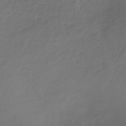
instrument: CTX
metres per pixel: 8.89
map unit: lHb
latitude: -39.2565
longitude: 69.7855
